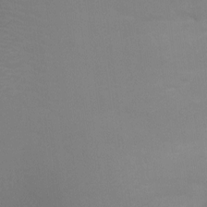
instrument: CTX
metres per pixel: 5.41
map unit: Ht
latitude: -8.3306
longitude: -28.7624
